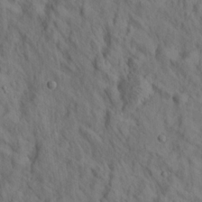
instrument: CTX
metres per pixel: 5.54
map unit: lHvf
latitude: 15.1215
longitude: 178.4629
